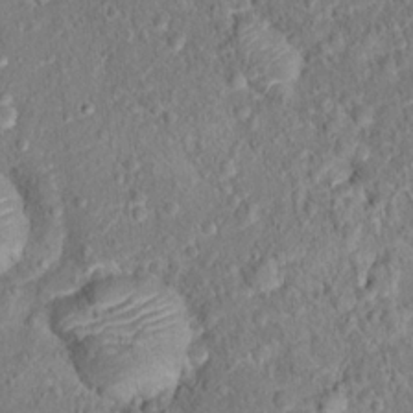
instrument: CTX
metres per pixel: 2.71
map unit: Hto
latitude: 15.9339
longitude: -41.1970
